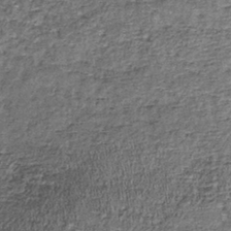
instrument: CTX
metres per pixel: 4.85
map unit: lHb
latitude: -39.4832
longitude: 66.4629
